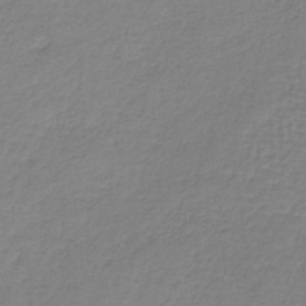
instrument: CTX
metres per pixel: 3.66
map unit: lHb
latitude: -41.3887
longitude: 61.1809
